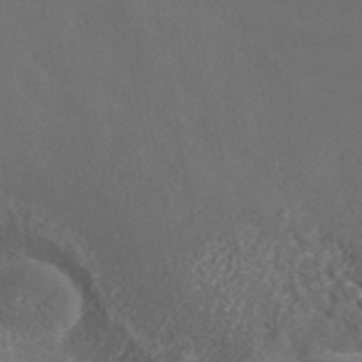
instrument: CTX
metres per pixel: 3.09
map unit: ANa
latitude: 42.3467
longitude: 28.2928
